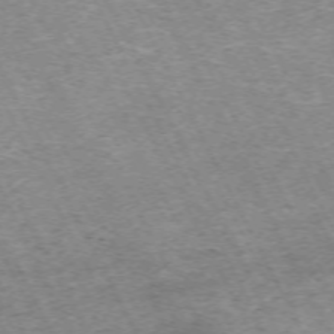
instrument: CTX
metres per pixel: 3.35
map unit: Hpe
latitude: -71.0109
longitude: 11.8422
